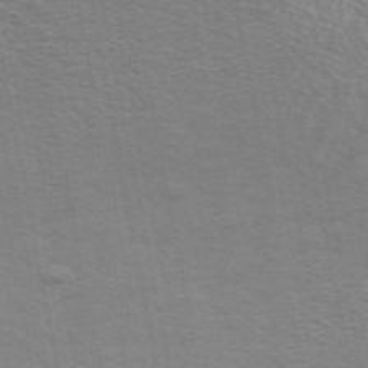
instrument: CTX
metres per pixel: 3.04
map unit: ANa
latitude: 48.8380
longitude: -76.4790
